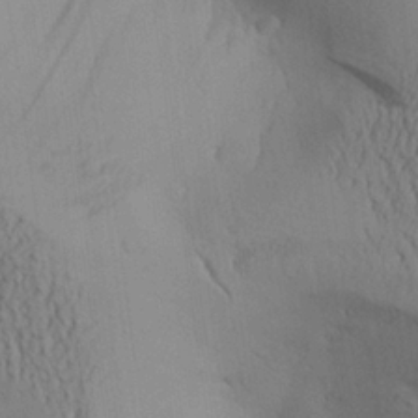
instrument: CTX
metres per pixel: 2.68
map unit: Aa
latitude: 27.0081
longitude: -132.4223
